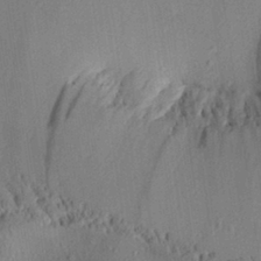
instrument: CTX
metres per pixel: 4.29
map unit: Aa
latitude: 30.3090
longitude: -133.1025
